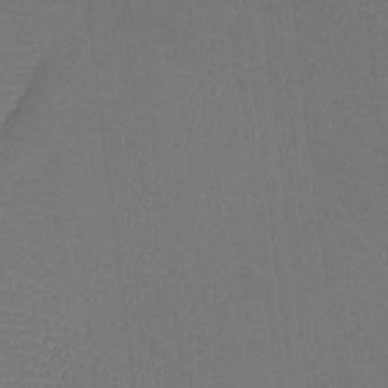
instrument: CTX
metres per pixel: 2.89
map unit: Htu
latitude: -13.5021
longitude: -46.5168
